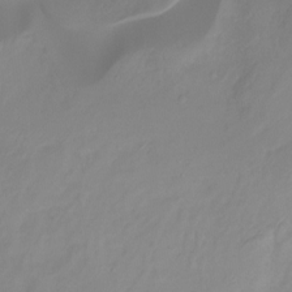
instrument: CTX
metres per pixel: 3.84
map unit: Ht
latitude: -13.0864
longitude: -51.1403
